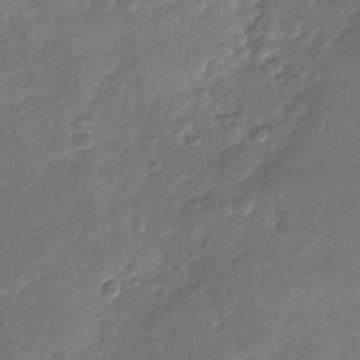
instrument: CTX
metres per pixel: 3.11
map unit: Nhu
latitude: -29.3510
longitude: -61.9906
